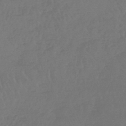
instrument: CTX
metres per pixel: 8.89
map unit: lHb
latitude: -45.3321
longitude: 67.9745
